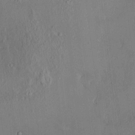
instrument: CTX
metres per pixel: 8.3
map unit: HNhu
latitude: 4.2900
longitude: 7.2565
